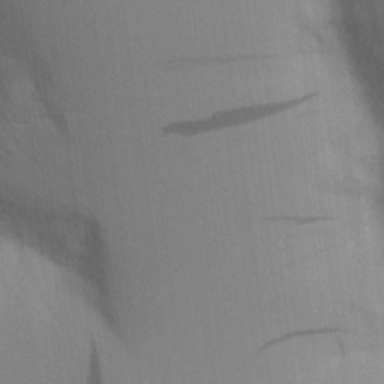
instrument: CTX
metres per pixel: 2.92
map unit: Aa
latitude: 16.3845
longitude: -148.9514
